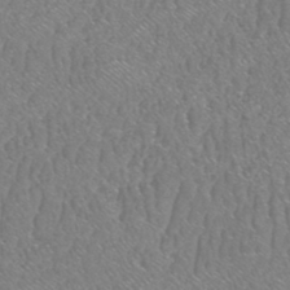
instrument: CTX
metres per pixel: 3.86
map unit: HNhu
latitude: -48.2929
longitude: 29.7478
